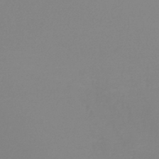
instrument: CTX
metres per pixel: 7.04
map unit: HNb
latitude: -45.2187
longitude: -42.3467
